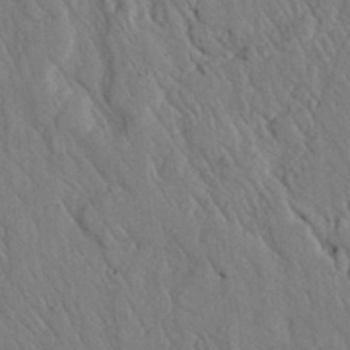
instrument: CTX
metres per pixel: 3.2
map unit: lAvf
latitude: 6.3089
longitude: 160.1795
